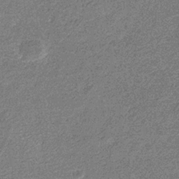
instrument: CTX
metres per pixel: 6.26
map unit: eHb
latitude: -30.8219
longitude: 69.1242
